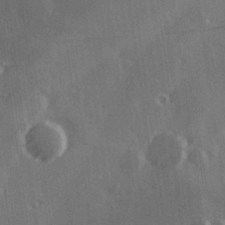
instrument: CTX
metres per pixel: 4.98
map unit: Hve
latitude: 26.5735
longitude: 147.6722
